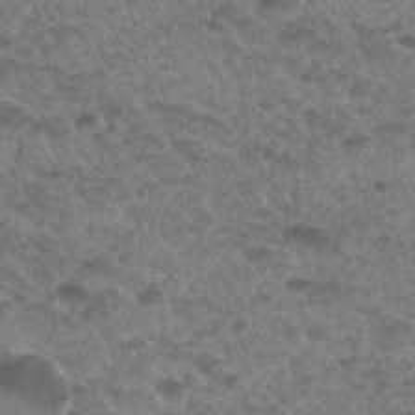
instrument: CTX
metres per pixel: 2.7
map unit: Hto
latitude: 33.6883
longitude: -49.8016
